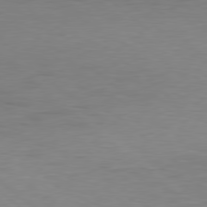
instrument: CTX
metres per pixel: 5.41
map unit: Hpe
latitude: 77.9339
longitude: -126.8569
